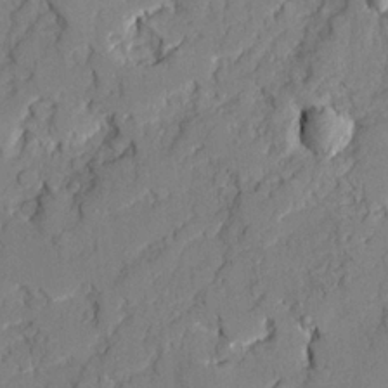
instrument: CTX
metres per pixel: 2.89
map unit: Ave
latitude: 22.1956
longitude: -129.1592
